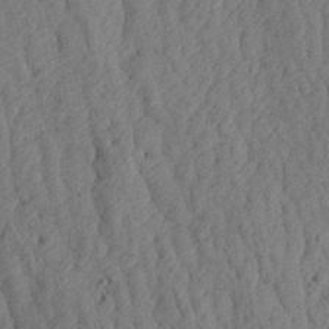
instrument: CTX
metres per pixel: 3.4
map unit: Aa
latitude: 18.1577
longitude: -145.4615
